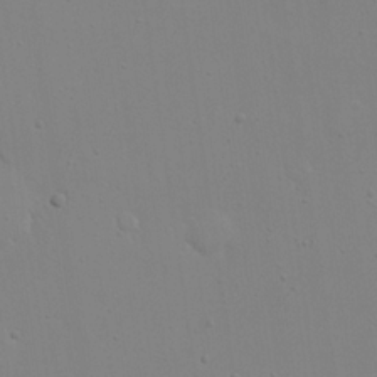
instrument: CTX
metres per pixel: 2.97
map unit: eHh
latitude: 20.2145
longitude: -72.1767
